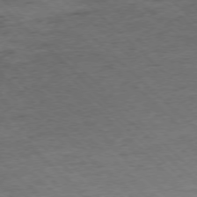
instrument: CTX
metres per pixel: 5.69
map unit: Ap
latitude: -77.1998
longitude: -86.5357
